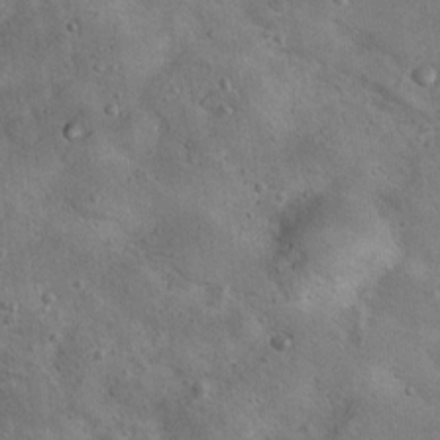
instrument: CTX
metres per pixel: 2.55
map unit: Nhu
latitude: 13.5371
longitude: -27.4615
